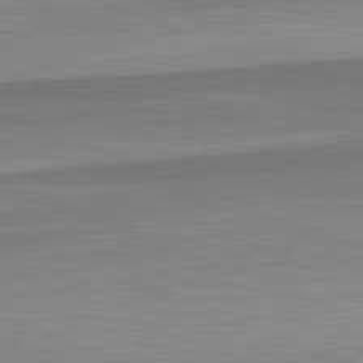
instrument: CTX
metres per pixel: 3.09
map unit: lApd
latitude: 82.4034
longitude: 138.1795
